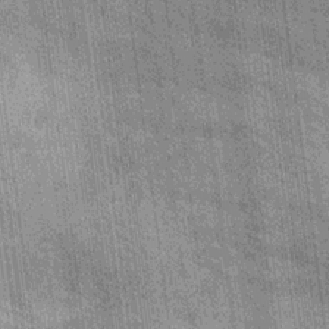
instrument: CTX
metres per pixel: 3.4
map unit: Hto
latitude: 14.2334
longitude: -35.8961
